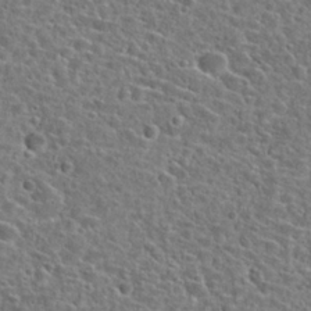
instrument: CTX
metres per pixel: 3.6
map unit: Hto
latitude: 24.7624
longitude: -46.9325
